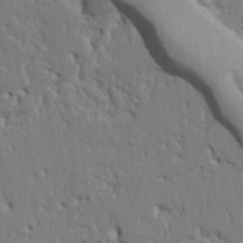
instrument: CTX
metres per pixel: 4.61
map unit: Ht
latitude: 9.1781
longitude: -76.9891
